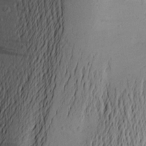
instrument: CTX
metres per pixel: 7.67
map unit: Aa
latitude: 23.2159
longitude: -149.1970
